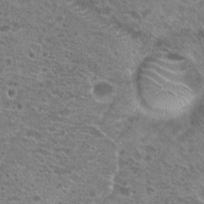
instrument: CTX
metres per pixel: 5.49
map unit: Hto
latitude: 20.9325
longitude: -41.5182
